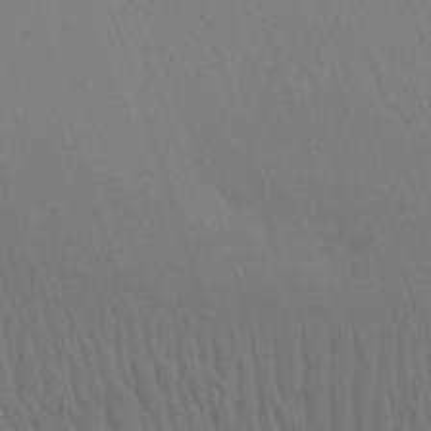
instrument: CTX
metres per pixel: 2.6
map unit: Nhu
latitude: 21.8206
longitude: -73.7450
